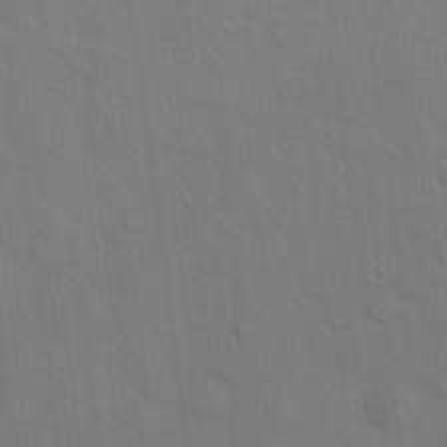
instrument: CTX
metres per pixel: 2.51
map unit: Hto
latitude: 19.8961
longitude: -54.0444
